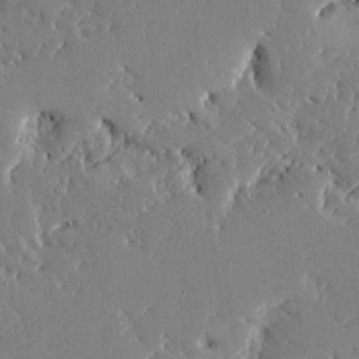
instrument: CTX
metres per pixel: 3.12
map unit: Ave
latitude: 16.7813
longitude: -139.4993
